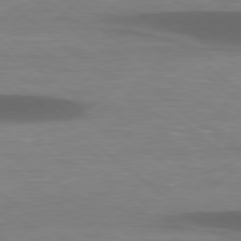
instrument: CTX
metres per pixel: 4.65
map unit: lApd
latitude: 78.7058
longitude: -48.2900
